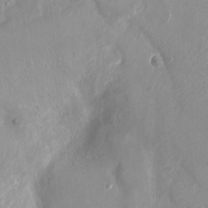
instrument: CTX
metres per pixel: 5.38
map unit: Ht
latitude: -0.8975
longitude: -45.5371
